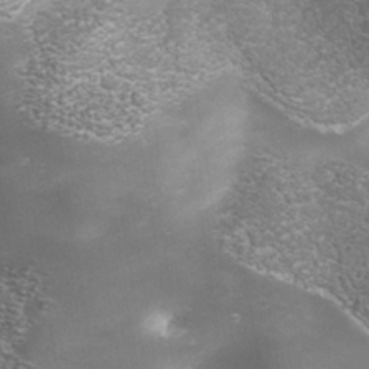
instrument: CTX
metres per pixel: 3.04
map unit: Nhe
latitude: -37.8611
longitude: -112.9514
